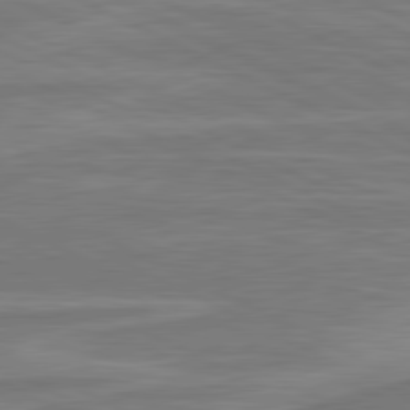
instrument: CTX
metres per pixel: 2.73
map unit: lApd
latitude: 81.0458
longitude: -174.8758
